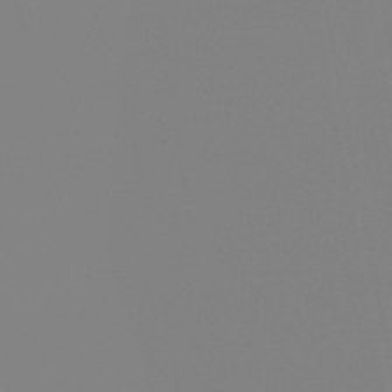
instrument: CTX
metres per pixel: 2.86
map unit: HNb
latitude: -45.8422
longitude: 55.3888
